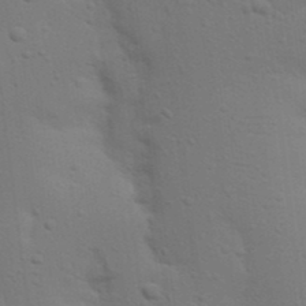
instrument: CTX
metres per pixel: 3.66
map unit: Nhu
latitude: 22.8758
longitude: -73.0270
